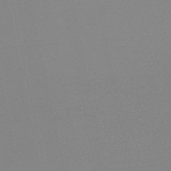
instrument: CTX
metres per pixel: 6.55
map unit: lHb
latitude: -48.3307
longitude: 64.9164
